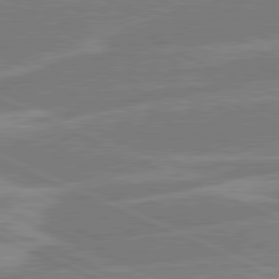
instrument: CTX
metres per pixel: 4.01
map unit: lApd
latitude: 81.0836
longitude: -126.8002
